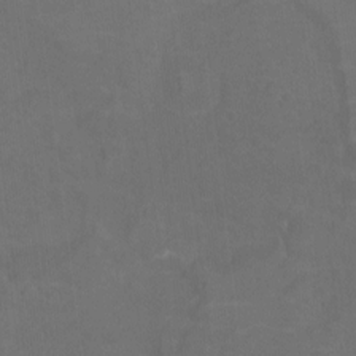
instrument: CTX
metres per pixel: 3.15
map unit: Ht
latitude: -0.3496
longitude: -38.5735
